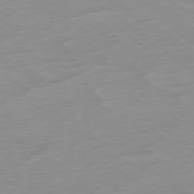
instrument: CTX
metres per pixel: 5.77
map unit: Hpe
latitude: -78.9541
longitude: -22.8758
